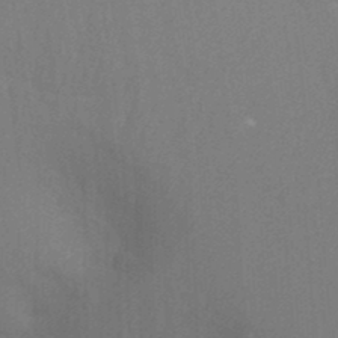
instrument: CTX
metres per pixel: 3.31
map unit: Ht
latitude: -3.6910
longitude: -26.6113
